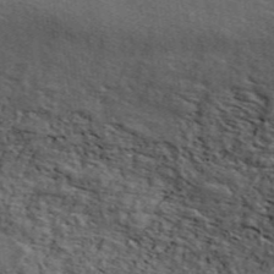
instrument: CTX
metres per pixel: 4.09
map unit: ANa
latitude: 45.6127
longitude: 45.8800
